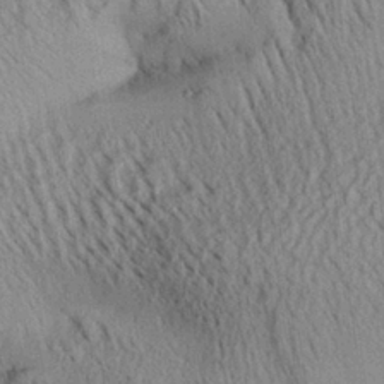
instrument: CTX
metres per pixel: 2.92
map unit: Aa
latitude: 28.5357
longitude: -134.8569
